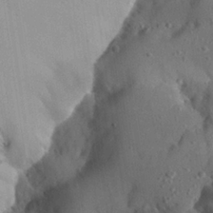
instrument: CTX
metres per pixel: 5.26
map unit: Aa
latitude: 24.4601
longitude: -128.6490
